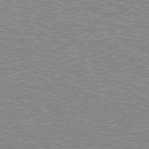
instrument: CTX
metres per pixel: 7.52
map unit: Hpe
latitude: 78.8758
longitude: -171.8961
